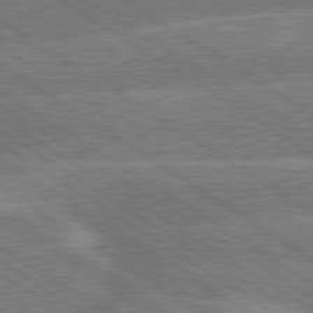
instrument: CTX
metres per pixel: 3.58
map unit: lApd
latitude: 79.9150
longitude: -145.6127
